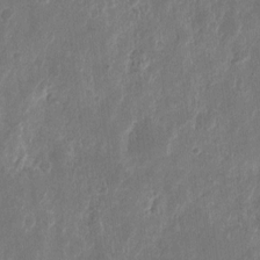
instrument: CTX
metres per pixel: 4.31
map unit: eHh
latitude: 10.8569
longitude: -72.2712
